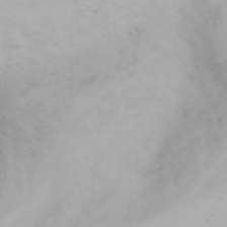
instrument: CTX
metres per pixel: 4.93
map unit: Nhu
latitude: -0.2551
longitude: -76.1200
